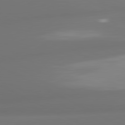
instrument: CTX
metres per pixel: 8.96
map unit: lApd
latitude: 80.8947
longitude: -164.4412
